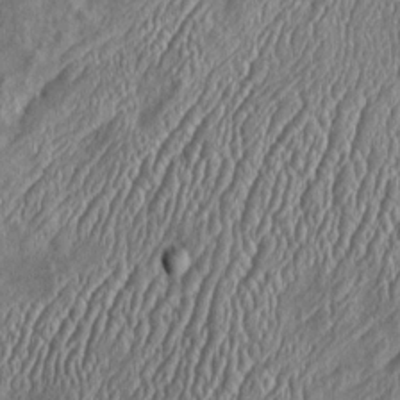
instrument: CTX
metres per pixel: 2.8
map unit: Htu
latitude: -5.7855
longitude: 156.9919
